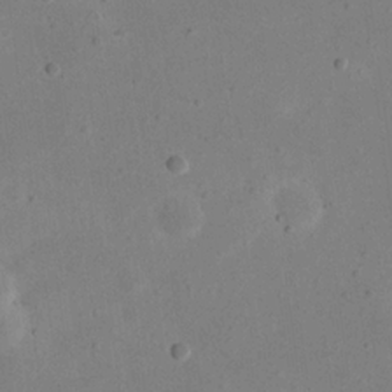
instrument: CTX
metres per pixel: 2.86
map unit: eHh
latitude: 18.5356
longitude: -70.9702
